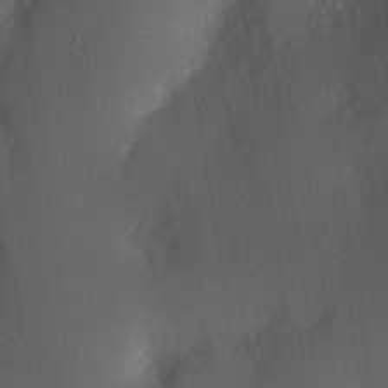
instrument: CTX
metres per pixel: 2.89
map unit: Hve
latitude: 13.1970
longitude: -89.8395
